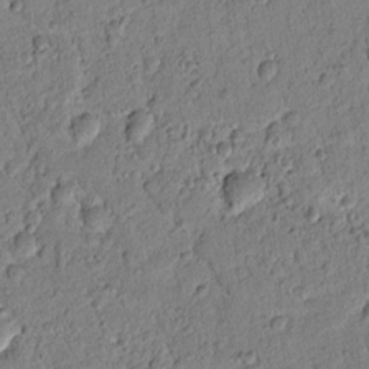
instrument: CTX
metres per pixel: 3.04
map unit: lAvf
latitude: 8.4034
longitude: 165.0676
